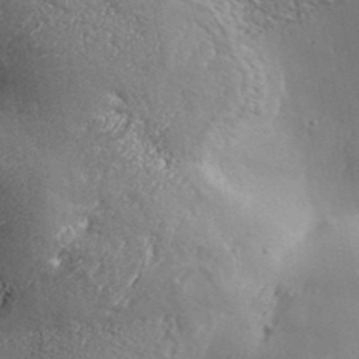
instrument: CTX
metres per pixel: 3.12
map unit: Aa
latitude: 33.1970
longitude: -134.4601
